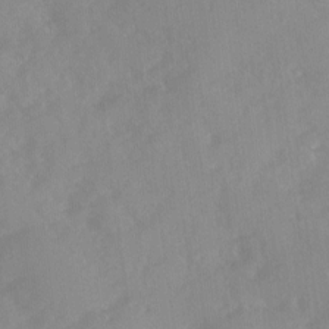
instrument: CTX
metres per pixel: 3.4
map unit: Ave
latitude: 10.8380
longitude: -102.5923
